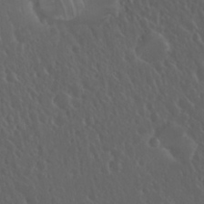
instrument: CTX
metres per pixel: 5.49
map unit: Nhu
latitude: 23.3859
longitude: -62.4223
